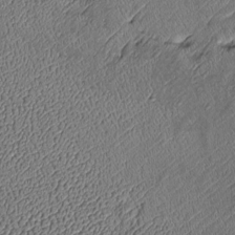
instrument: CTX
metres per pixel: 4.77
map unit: Htu
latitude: -7.6533
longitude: 156.8408
